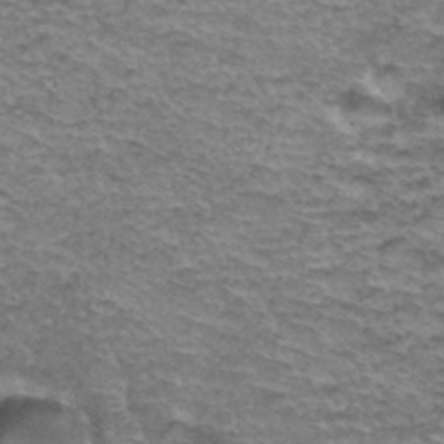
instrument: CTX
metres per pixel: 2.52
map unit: Hto
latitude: 37.0081
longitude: -43.1403
